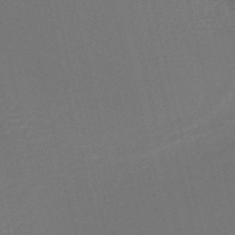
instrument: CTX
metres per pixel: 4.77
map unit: HNb
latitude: -52.1794
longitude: -48.5168
